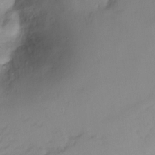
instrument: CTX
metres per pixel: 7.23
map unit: Ht
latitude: -6.6329
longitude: -29.4048
